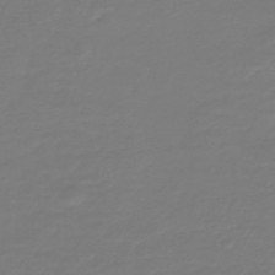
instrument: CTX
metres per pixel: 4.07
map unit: HNb
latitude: -46.9164
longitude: 54.1606
